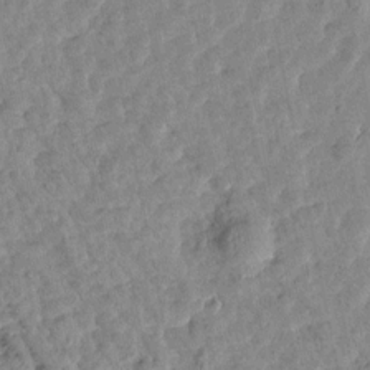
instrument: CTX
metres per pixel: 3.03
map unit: Htu
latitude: 1.9339
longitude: -179.6316
